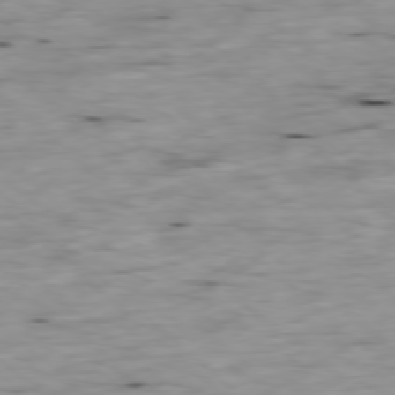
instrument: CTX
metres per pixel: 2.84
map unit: Ap
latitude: -78.1416
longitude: -89.1215
